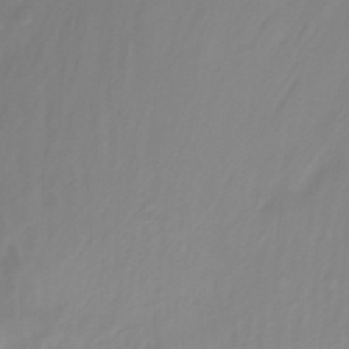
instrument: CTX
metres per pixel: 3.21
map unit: Nhu
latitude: -12.2929
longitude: -63.0081
